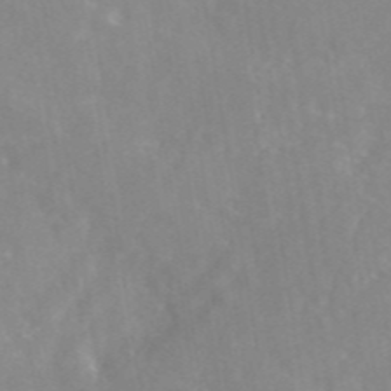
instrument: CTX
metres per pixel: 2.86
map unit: eAb
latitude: 45.5182
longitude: 126.7274
